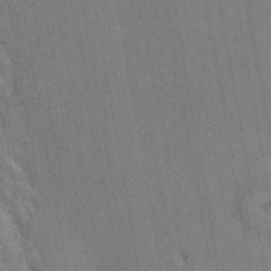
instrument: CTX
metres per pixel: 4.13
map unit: ANa
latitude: 43.4238
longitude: 48.7275
